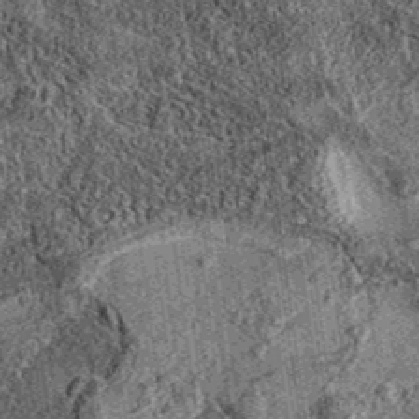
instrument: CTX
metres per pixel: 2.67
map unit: eAb
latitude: 36.2900
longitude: 109.4832
